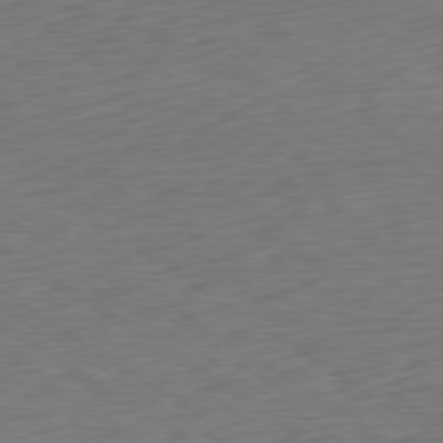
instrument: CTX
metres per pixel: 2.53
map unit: Hpe
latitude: -79.6721
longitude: 10.1228
